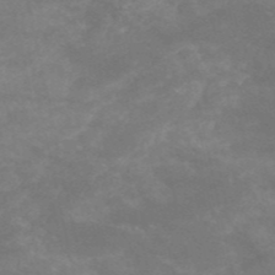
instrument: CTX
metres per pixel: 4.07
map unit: HNb
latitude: -52.8408
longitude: -41.6693
